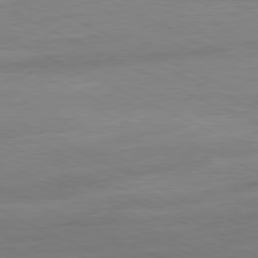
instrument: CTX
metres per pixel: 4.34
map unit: Ap
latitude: -81.1431
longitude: -76.7246
